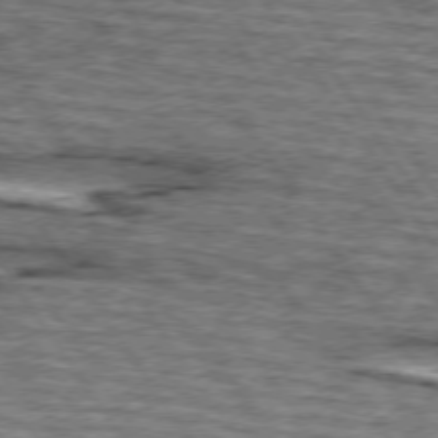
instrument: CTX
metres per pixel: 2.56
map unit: lApd
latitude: 74.8758
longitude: -72.9514
